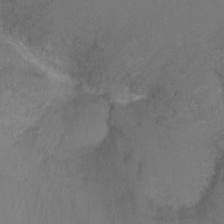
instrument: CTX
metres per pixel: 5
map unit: Ht
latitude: -9.5399
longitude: -36.8002
